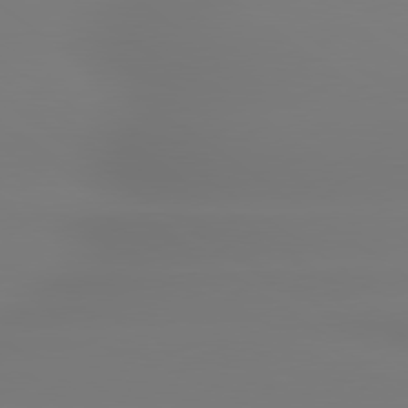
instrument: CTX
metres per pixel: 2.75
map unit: lApd
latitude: 79.5560
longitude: -136.3090
